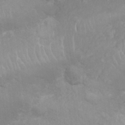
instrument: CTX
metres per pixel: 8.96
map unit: Nhu
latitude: 26.5735
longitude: -62.4223
